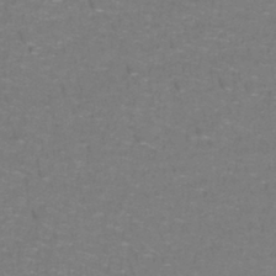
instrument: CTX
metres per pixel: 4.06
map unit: lHb
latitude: -41.9745
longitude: 55.7100
